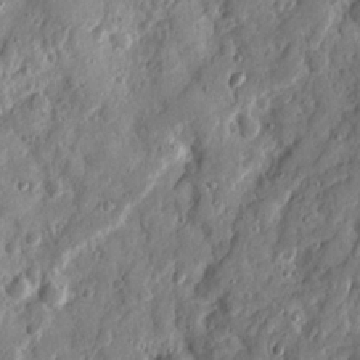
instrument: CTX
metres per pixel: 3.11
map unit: Ave
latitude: 20.2901
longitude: -129.6316
